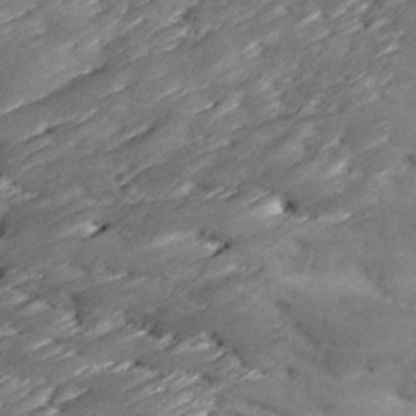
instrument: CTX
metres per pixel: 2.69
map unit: Ave
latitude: 17.1214
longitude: -136.0444
